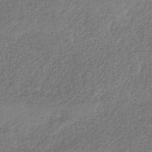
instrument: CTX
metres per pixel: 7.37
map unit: HNb
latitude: -34.1039
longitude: 56.0283
